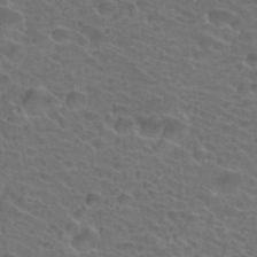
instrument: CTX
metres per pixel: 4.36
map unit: Hto
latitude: 34.5168
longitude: -39.4993
